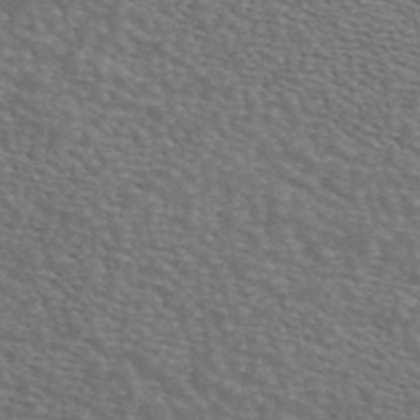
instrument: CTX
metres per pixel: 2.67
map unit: ANa
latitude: 44.6112
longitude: 29.9367
